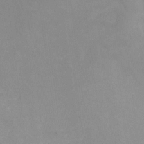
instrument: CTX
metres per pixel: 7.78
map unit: Nhu
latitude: -8.9164
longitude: -42.5168
